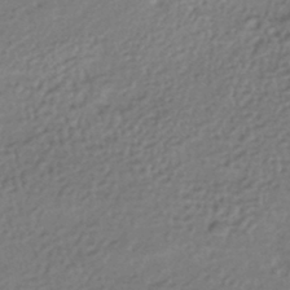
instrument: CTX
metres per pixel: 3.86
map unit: HNhu
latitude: -41.4454
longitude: 94.1983
